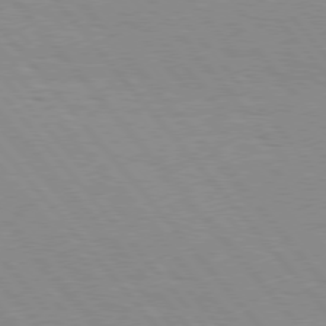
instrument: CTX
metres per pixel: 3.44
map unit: Hpe
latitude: 76.2522
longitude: -153.4049
